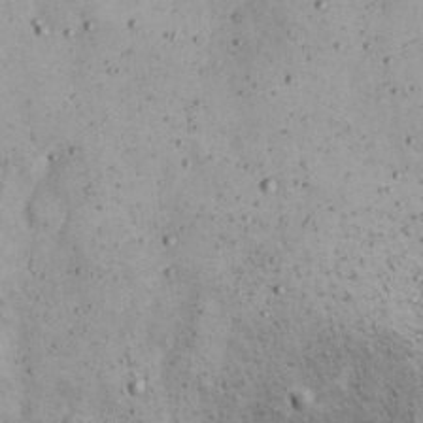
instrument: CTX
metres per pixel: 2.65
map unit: Nhu
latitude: 22.0255
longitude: -70.2522
